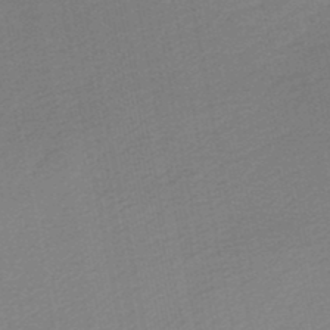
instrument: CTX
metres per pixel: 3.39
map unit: HNb
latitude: -47.6722
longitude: 58.3873
